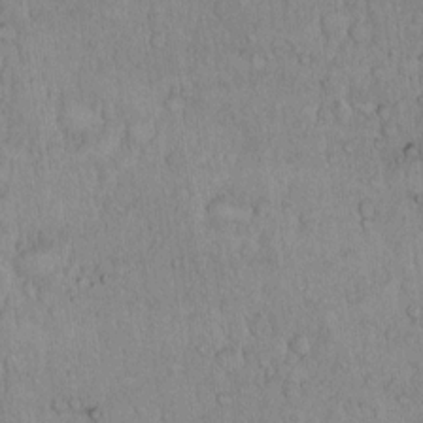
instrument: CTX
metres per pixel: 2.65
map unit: Hto
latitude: 14.0255
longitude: -56.8568
